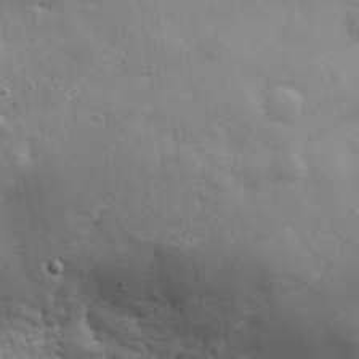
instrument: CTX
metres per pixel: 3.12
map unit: lHvf
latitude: 31.7072
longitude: -89.2915
